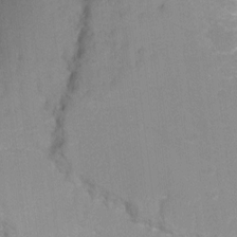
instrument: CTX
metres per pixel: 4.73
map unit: Ht
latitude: -9.2376
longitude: -36.4223
